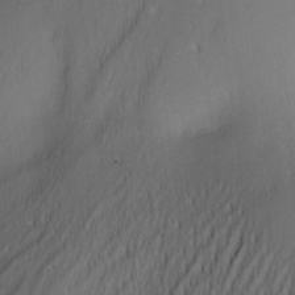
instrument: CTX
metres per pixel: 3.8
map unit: Nve
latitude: -23.5021
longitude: -138.1389
